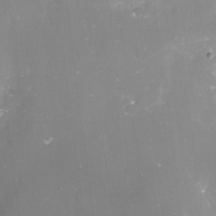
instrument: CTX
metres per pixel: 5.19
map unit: Nve
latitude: -17.7667
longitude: -58.8002
